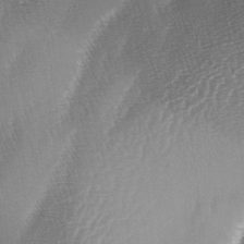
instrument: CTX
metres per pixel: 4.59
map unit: lAa
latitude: -4.1605
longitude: -128.7813
